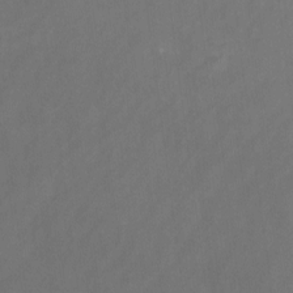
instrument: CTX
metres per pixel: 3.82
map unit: Nhu
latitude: -12.8408
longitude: -73.0459
